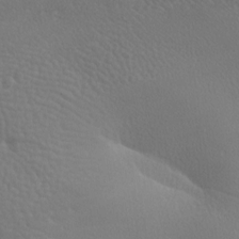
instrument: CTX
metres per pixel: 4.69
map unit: lAa
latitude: -8.1039
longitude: -125.1214
